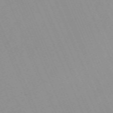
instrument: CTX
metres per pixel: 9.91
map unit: Nhu
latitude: -67.8611
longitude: 39.0109
